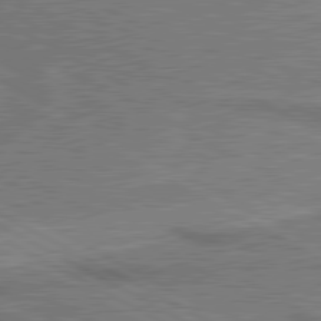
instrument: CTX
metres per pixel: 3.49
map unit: lApd
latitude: 80.5357
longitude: 141.6722
